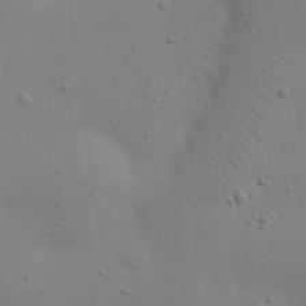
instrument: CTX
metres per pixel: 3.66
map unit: eHh
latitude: 24.7246
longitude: -69.4993
